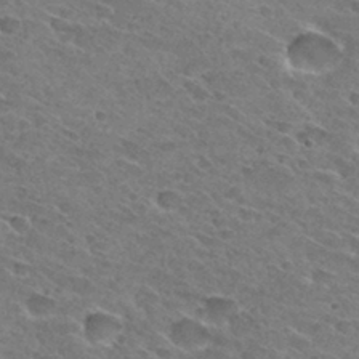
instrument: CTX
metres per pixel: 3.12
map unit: Hto
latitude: 31.3104
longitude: -45.7072
